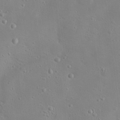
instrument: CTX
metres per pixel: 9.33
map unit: Hto
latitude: 17.4615
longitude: -39.3293
